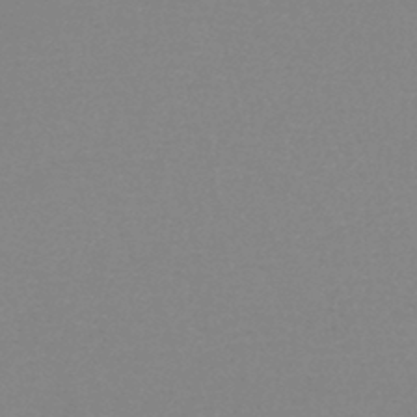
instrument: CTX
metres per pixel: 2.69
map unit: lHb
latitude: -42.5762
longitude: 75.1432
